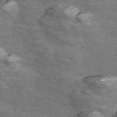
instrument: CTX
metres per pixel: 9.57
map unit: Nve
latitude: -56.4062
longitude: 53.0108
